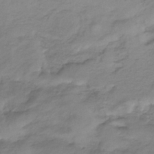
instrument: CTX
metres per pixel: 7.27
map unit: lHb
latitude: -33.6722
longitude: 66.3117
